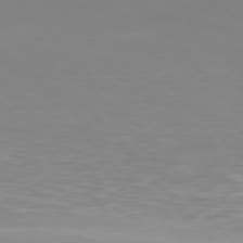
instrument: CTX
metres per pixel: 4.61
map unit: Hpe
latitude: 77.1025
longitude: -174.2145
